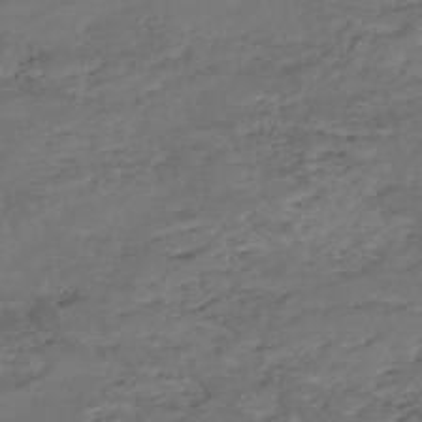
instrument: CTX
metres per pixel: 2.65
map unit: eHh
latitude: -54.4440
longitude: -90.1578
